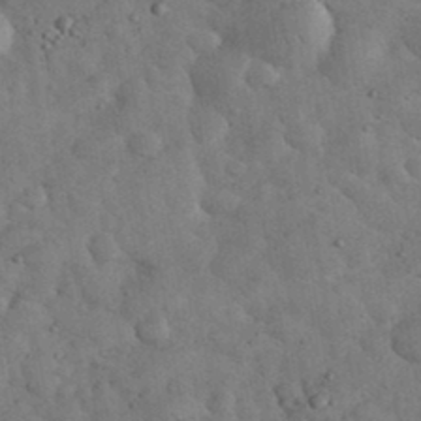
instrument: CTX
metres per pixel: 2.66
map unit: eHh
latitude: 34.5356
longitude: -68.3467
